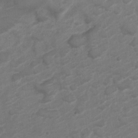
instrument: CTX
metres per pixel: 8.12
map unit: Nve
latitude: -19.6344
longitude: 107.7856
